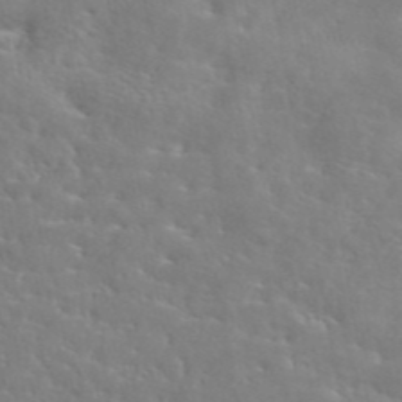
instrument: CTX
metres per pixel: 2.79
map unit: eAb
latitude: 44.8380
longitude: 125.9178
